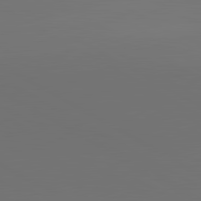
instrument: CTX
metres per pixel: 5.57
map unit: lApd
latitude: 81.4426
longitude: 152.5573
